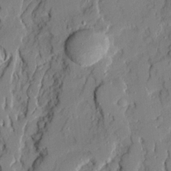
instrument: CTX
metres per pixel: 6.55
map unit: Ave
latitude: 21.3293
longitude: -129.2348
